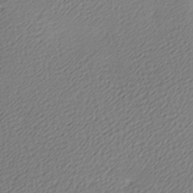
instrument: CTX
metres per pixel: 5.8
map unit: lAa
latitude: -9.8611
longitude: -127.0270
